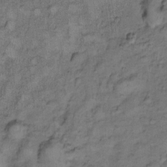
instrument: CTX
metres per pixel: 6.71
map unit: Ht
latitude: 8.9514
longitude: -38.8002
